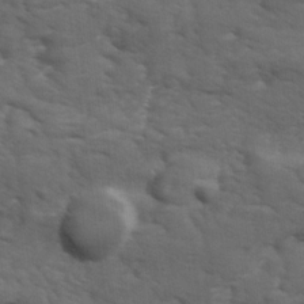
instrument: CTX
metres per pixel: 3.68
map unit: Ave
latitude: 11.3860
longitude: -103.8016
